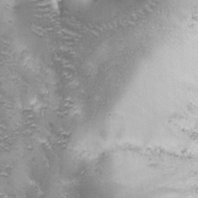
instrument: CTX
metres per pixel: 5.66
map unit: Ave
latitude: -7.8989
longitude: -119.4993
